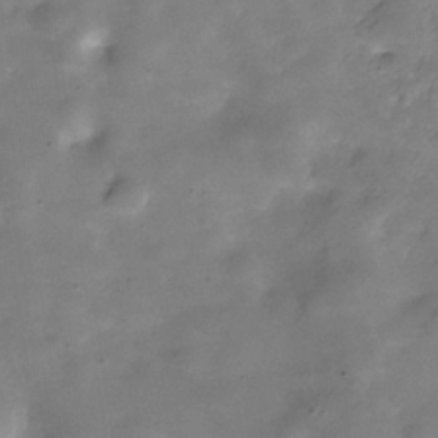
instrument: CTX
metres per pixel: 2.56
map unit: Hve
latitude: -30.8408
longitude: 93.3510
